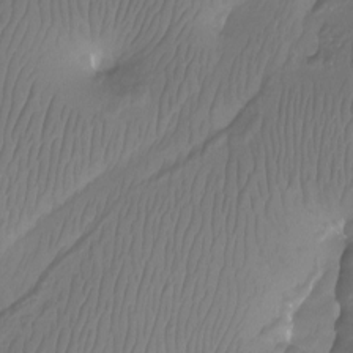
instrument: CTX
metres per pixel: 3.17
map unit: Aa
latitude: -12.5196
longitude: -68.1011
